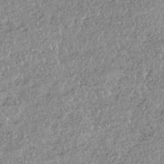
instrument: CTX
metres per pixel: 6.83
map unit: HNhu
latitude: -36.6329
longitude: 33.9556
